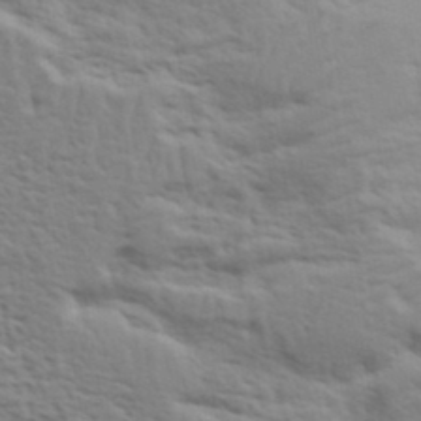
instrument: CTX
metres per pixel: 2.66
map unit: eHh
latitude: 37.1592
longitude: -81.3293
